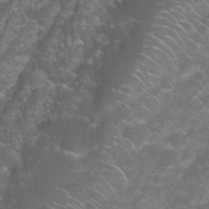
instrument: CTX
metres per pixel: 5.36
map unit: Nhu
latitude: 27.7450
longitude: -61.0080
